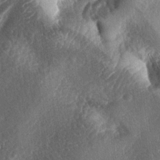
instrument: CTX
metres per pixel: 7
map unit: lAa
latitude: -5.3131
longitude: -127.0648
